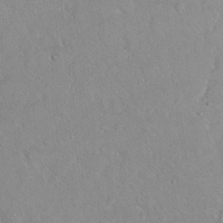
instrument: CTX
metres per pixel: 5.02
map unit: Hto
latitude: 16.0255
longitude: -40.7246
